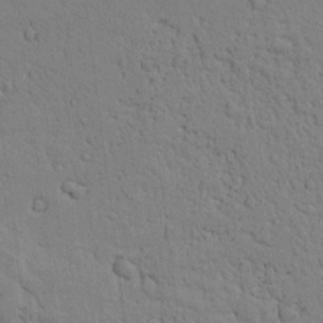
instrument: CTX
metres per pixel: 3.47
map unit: lAvf
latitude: 9.9528
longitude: 168.0472
